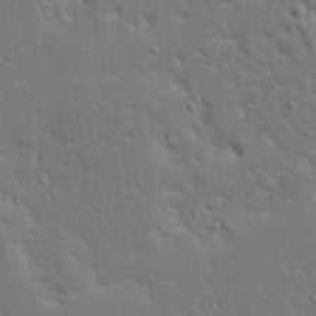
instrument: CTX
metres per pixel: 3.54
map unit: Ave
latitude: 17.5938
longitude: -141.4237
